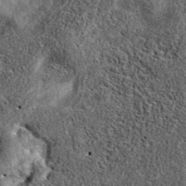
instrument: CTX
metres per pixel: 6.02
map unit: eAb
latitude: 37.6127
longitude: 108.8030
